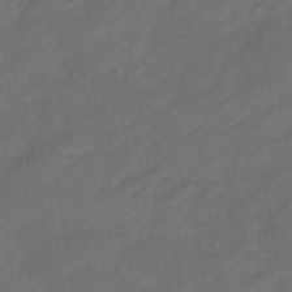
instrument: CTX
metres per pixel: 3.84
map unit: eHb
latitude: -47.4265
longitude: 85.5399
